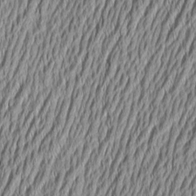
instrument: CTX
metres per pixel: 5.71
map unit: Aa
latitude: 6.7435
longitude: -129.4615
